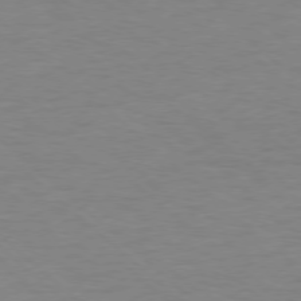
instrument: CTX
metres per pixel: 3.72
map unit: Ap
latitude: -78.4062
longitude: -68.4412
